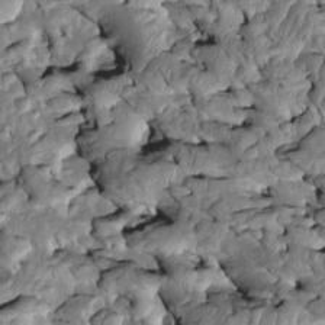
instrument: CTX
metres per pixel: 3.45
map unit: Htu
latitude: -1.2754
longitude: 148.5952
